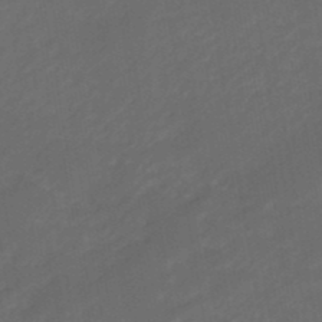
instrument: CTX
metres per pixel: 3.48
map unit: eHb
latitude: -47.5966
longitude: 85.2564
